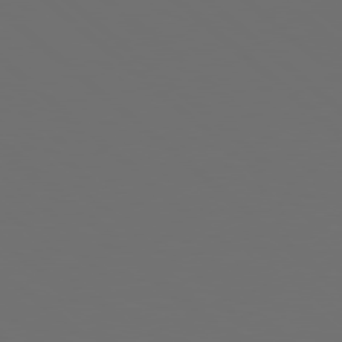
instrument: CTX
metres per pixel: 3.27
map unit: Hpe
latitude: 78.2901
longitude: -173.8394
